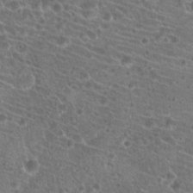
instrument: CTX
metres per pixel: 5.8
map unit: Hto
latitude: 19.6127
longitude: -42.1767
